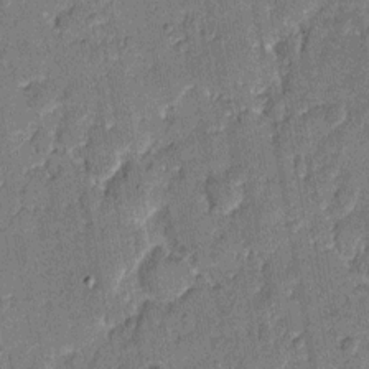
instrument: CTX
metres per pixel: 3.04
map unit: eHh
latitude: 8.1200
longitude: -66.1766
